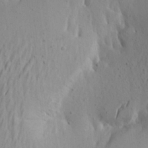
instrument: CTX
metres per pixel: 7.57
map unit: Aa
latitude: 21.1026
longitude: -143.8961
